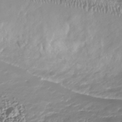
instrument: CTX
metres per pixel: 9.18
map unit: Nhu
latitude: -40.4629
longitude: -86.2144
